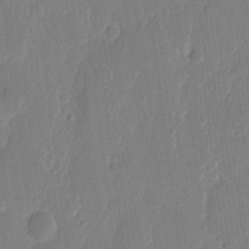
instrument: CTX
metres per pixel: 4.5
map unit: eHh
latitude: 12.8191
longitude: -70.6112
